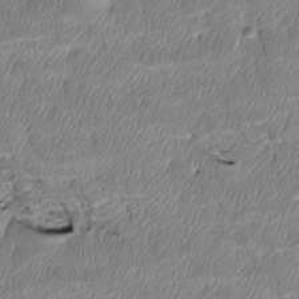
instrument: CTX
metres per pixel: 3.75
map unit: Htu
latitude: 4.0633
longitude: 152.0850
